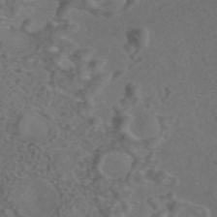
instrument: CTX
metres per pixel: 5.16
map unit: ANa
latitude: 43.6505
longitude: 26.8219
